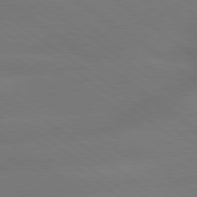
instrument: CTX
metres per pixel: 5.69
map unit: lApd
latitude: 79.7639
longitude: -150.8569
